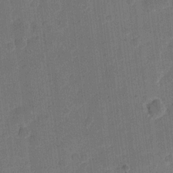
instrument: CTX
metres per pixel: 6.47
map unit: eHh
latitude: 11.8206
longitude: -66.7813
